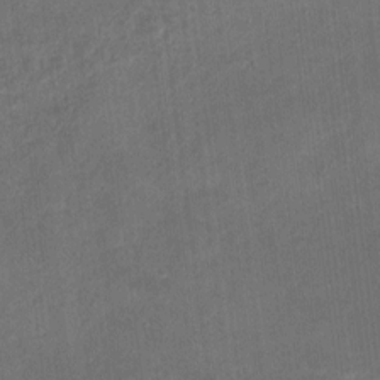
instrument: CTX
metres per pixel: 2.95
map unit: eHh
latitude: 8.4979
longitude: -73.2348
